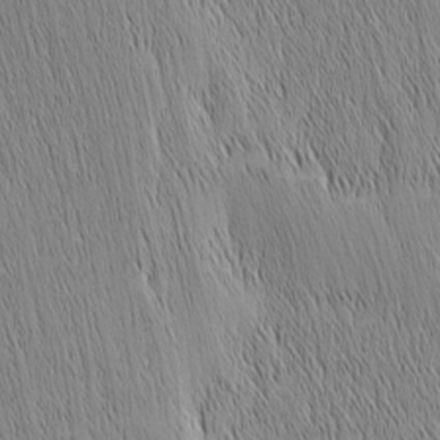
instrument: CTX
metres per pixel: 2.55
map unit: Nhu
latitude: -6.0283
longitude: -152.2712
